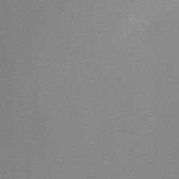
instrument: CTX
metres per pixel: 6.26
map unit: Aa
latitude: 19.1781
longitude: -140.8569
